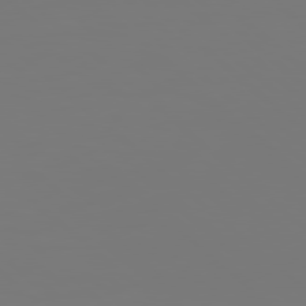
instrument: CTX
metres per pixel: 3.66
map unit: Hpe
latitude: 78.6869
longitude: 178.4440
